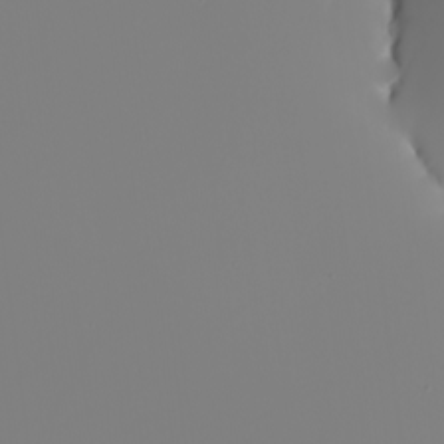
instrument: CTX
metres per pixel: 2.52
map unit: Nhu
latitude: -6.2739
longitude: -95.5749
